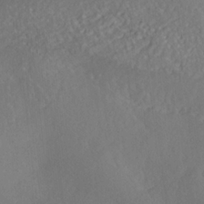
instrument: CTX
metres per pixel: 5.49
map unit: HNhu
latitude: -36.8974
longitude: 32.8975
